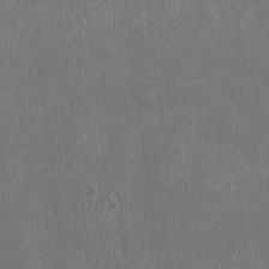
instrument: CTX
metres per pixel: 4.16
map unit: HNhu
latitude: 1.9528
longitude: 0.4251
